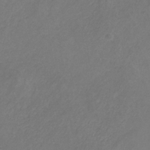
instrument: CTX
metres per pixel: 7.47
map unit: HNb
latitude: -31.2376
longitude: 63.9745
